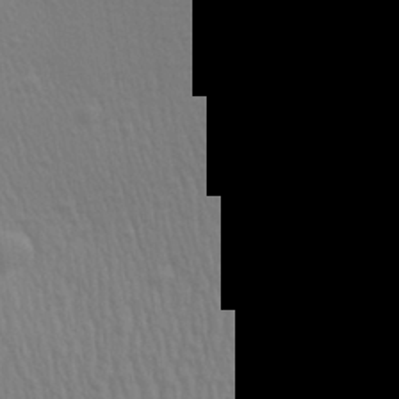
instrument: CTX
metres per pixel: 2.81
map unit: Aa
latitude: 28.9513
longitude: -138.9325
